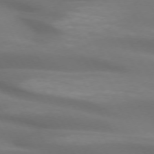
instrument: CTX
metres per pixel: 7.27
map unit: lApd
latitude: 72.6869
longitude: -49.5560
